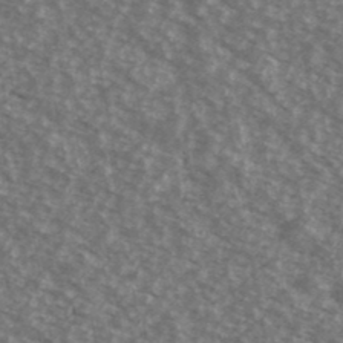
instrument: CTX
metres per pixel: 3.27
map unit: Ave
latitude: 39.3293
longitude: -111.0270
